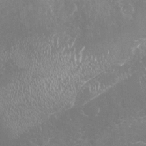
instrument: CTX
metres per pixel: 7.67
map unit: Nhu
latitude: -19.6722
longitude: -57.3670
